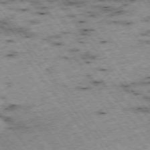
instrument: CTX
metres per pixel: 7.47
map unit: Hpe
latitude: -74.6330
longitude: 4.5384
